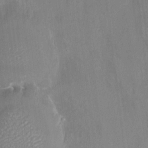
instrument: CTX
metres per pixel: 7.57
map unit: HNhu
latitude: 6.1767
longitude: 3.7666
